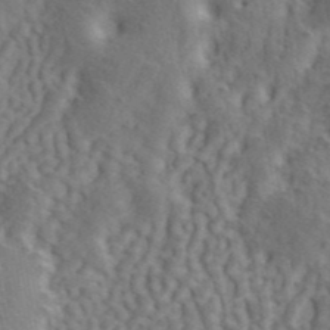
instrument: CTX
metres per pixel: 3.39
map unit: ANa
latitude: 41.4237
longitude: 51.0297
